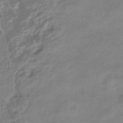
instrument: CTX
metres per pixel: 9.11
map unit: HNhu
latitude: -41.7100
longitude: 100.8974
